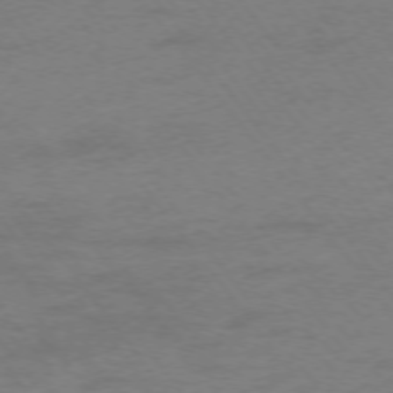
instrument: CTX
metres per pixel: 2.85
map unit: Ap
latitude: -75.6911
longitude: -73.2915
